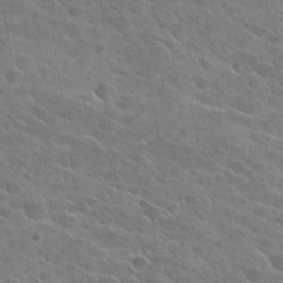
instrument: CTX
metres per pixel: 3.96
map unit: Hto
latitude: 26.1200
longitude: -41.4993
